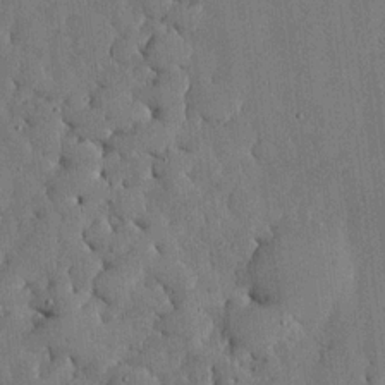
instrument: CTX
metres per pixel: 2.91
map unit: lHvf
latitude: 18.4979
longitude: -112.7813
